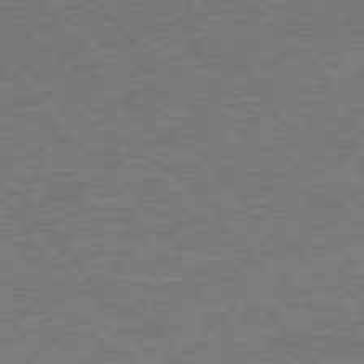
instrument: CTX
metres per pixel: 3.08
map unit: Ap
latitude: -76.3684
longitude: -88.5546
